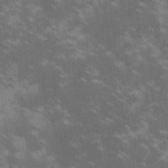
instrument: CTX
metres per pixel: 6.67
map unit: lHvf
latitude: -14.5196
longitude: -101.6127
